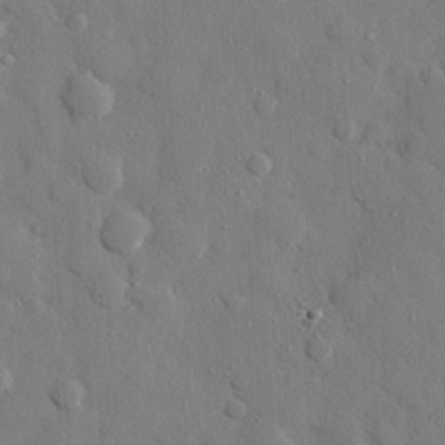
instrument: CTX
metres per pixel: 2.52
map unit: eHh
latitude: 27.4993
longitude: -78.6113
